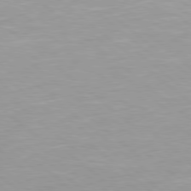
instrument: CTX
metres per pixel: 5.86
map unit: Hpe
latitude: 78.2334
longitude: -141.0647
